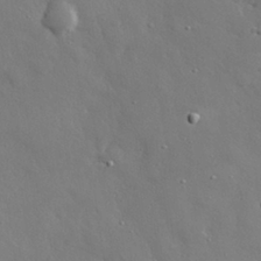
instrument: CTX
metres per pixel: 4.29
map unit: eHh
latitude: 29.6127
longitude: -78.7247
